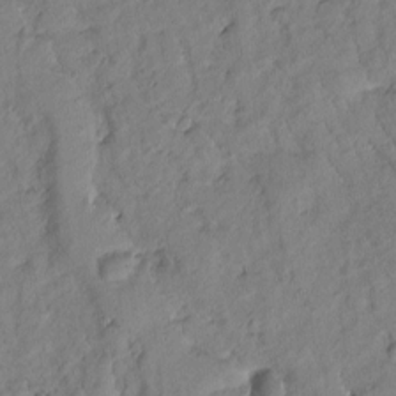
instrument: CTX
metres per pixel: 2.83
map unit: Htu
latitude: -0.5574
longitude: 174.9352
